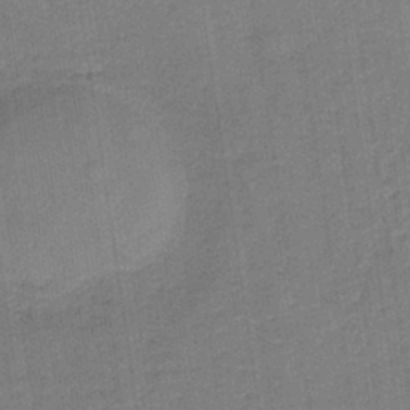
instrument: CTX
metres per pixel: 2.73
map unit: HNb
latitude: -36.8786
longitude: 51.5777
